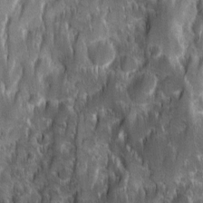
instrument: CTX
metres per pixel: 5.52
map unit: Ave
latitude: 9.8772
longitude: -104.9703
